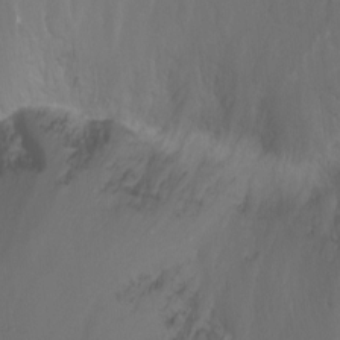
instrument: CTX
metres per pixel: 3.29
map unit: Htu
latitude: -6.1983
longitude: -69.4048
